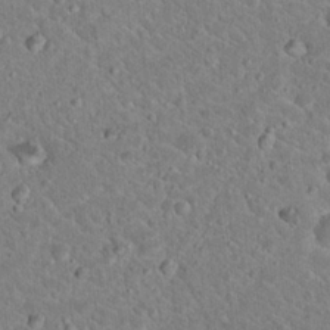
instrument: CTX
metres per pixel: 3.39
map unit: Hto
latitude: 18.9136
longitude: -33.0458
